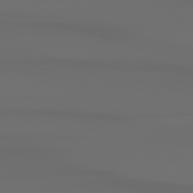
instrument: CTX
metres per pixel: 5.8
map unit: Hpe
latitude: 78.2712
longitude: -133.2726
